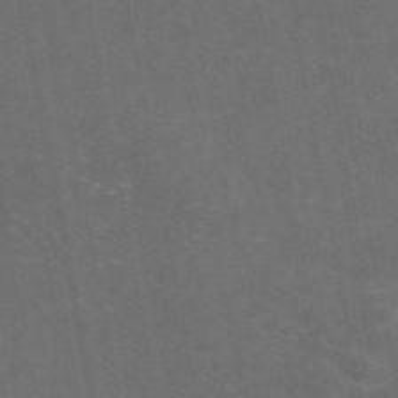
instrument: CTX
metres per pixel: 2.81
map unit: eAb
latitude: 47.8017
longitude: 116.7085
